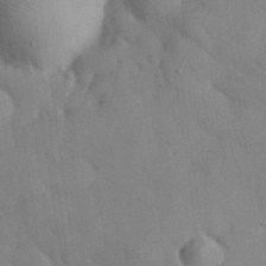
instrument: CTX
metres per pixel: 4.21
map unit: eHh
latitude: 29.9717
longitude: -70.1011
